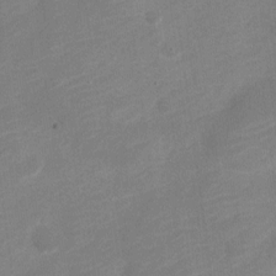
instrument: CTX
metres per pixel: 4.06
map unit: Nve
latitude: -18.6518
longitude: 108.8975
